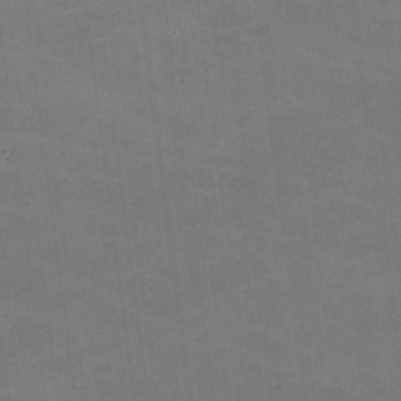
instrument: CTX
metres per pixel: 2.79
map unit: lHvf
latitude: -11.0109
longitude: -104.0444
